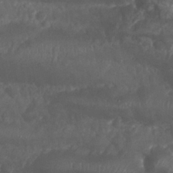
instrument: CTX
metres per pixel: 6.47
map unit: Nhu
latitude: 26.0444
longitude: -63.3293
